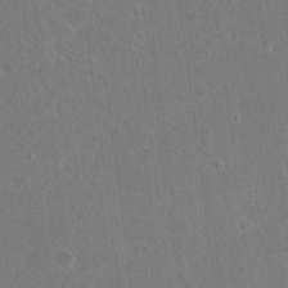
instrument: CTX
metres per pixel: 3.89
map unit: Hto
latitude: 17.4049
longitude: -39.8772
